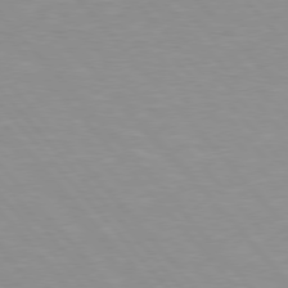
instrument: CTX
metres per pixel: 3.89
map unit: Hpe
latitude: 76.0822
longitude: -155.2915
